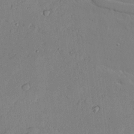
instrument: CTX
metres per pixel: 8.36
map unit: lAvf
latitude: 23.7072
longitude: -109.8583
